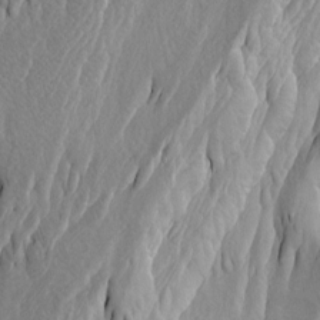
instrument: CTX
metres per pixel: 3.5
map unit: Htu
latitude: -3.6910
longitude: -73.6127
